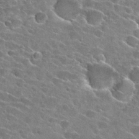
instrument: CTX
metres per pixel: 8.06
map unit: Hto
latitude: 26.3278
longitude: -42.8191
